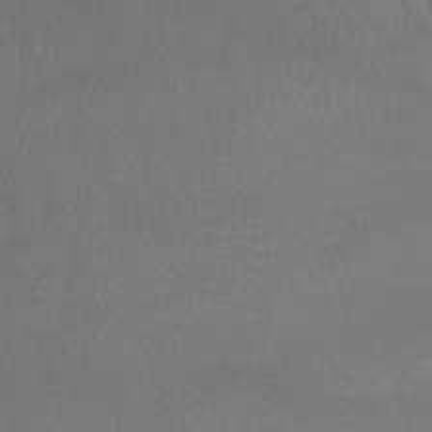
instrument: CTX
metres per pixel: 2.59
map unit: lHb
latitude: -40.6707
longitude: 72.6707
